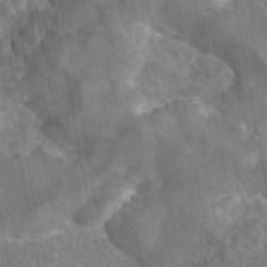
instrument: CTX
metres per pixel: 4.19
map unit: eAb
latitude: 45.2159
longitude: 108.9920
